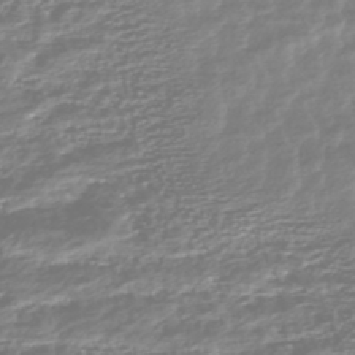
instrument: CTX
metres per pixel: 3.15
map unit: HNhu
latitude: -43.2942
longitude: 100.6140
